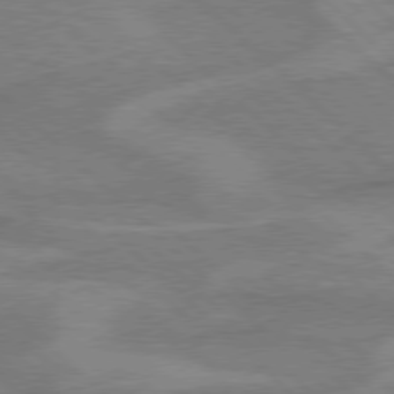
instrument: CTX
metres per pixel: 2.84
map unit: Hpe
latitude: 77.3292
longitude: -152.1389
